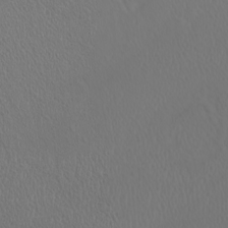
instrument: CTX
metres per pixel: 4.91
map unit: eHh
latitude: -2.1794
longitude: 19.5399
